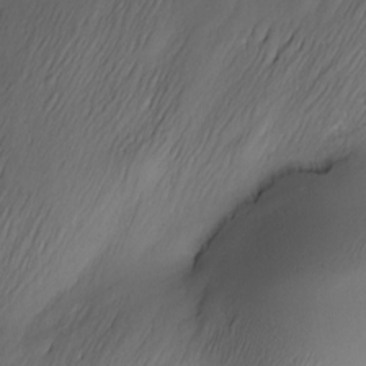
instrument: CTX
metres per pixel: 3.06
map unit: Nve
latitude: -23.2943
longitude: -138.3656
